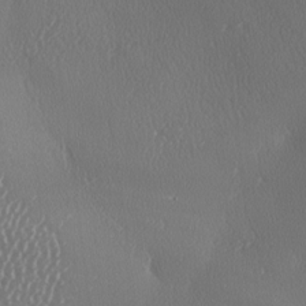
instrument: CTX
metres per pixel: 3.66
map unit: lAa
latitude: -8.4818
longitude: -128.6112
